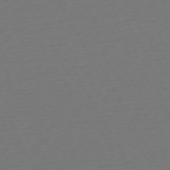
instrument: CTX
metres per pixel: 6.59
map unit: Ap
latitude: -74.2173
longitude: -69.2726
